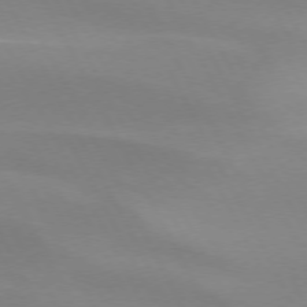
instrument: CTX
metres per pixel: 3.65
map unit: lApd
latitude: 73.3860
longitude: -49.1025
